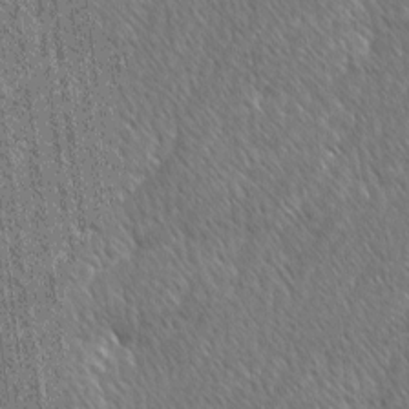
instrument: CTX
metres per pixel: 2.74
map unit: lAvf
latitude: -1.8612
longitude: -114.9324
